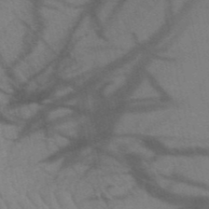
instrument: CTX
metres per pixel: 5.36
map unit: HNb
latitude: -52.1605
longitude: -44.1955
